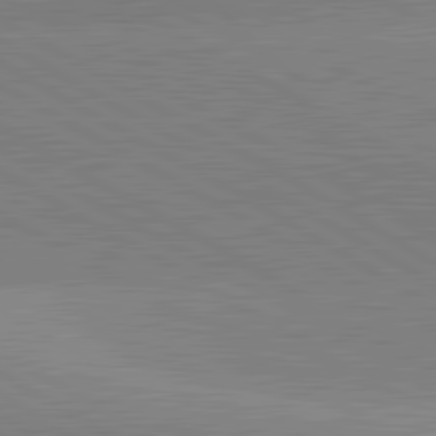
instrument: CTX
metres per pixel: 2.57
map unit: lApd
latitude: 82.0255
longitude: 139.6344
